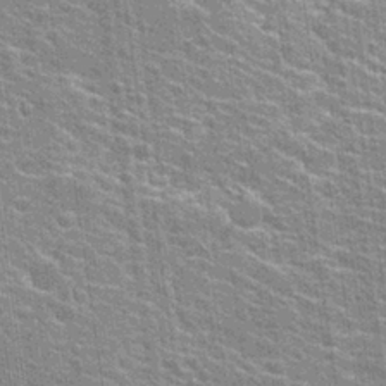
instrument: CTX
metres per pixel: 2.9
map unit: Hto
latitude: 24.2144
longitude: -43.4049
